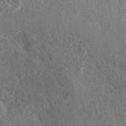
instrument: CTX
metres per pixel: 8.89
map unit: ANa
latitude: 39.5938
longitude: 21.8233
